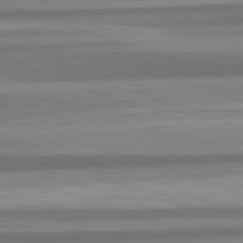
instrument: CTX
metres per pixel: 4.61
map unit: lApd
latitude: 82.6301
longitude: 179.4832
